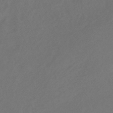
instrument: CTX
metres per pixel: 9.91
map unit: HNhu
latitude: -43.7855
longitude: 91.0676
